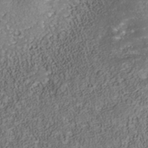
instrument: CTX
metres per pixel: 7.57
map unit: Nhu
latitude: -39.8989
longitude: -85.4427
